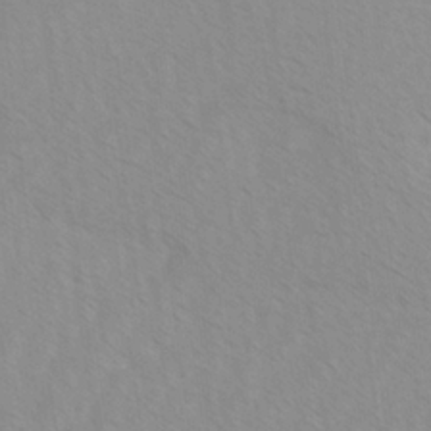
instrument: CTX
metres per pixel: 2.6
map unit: Ave
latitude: -1.8801
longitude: -112.8758
